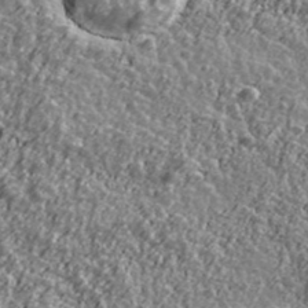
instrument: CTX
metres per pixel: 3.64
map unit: Ave
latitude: 42.4601
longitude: -113.6127
